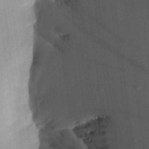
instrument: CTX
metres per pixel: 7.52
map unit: Aa
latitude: 22.3656
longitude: -147.4616
